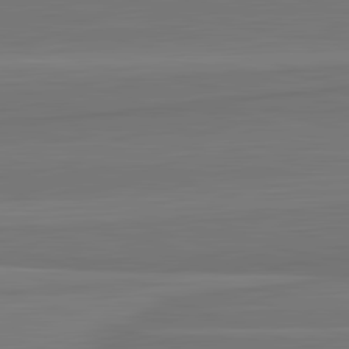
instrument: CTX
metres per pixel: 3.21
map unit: lApd
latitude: 82.6679
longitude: 169.1620
